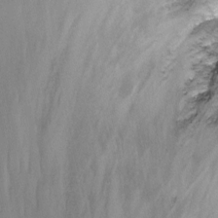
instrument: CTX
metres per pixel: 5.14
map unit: Nhu
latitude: -13.9367
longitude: -53.7450
